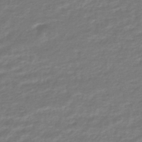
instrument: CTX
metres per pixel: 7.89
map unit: HNhu
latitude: -46.3495
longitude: 96.3495
